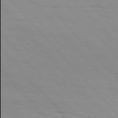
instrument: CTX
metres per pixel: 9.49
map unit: Hpe
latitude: 76.4790
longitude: -153.9906
